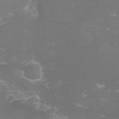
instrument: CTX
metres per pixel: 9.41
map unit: eHh
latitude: -6.5951
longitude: -78.6680
